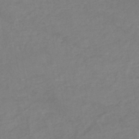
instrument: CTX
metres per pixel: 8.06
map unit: eHh
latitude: -44.9164
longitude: -30.0255
